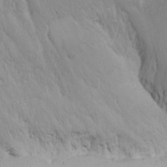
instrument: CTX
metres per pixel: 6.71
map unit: Nhu
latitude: -7.5021
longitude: -90.8947
